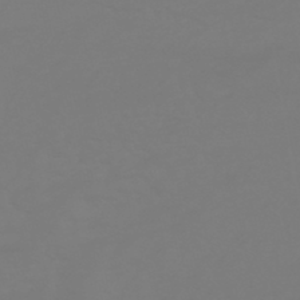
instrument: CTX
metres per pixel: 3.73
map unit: HNhu
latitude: -46.2550
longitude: 90.7086
